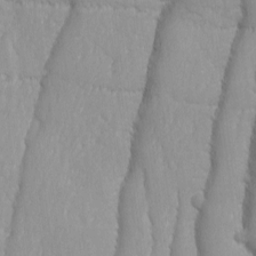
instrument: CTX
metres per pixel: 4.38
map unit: Ave
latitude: -11.0487
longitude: -120.4790
